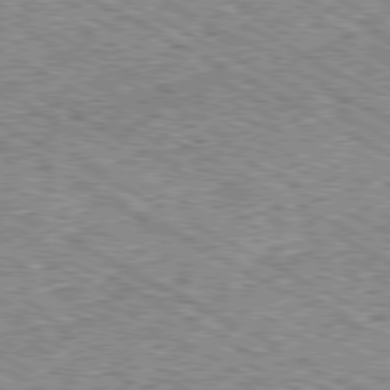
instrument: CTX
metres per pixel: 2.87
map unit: Ap
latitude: -80.5007
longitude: -49.6883
